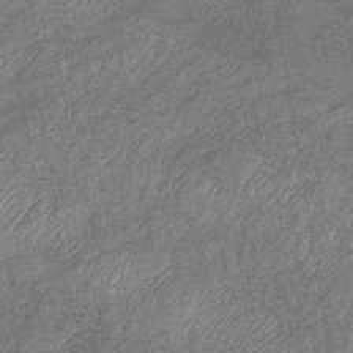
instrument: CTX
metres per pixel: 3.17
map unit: eHb
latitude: -39.4266
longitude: 79.5399
